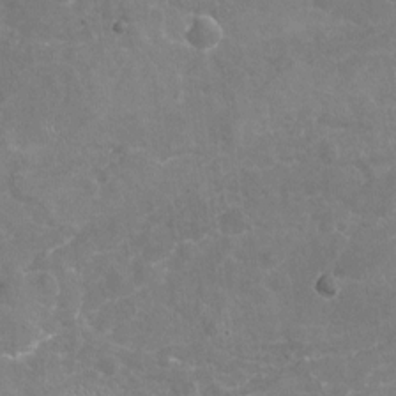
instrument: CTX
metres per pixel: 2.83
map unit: Nhu
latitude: -17.9367
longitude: -57.0080
